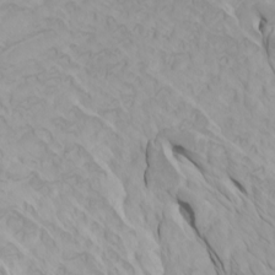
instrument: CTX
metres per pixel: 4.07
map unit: Htu
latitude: -4.0850
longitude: -73.1593
